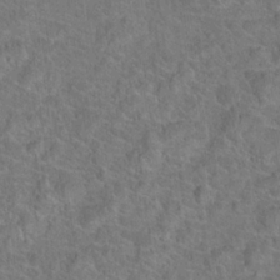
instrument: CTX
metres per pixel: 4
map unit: Hto
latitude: 19.1592
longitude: -43.7639
